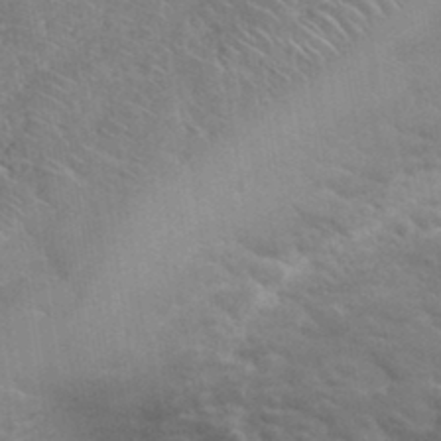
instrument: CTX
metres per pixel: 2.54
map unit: Hto
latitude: 35.8205
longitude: -50.6112
